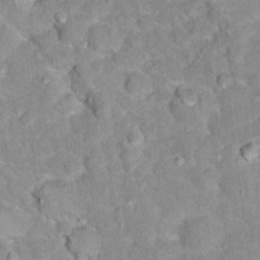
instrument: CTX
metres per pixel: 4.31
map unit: Hto
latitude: 16.9514
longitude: -35.8016
